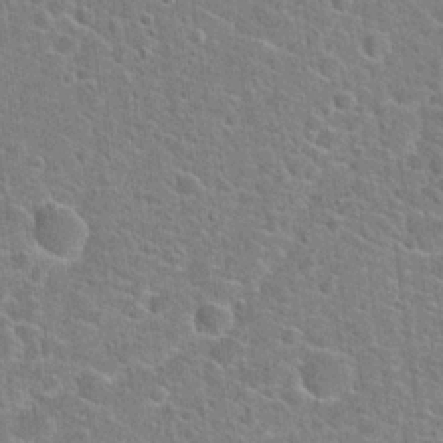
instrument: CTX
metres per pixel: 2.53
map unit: Hto
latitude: 22.3278
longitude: -44.8191
